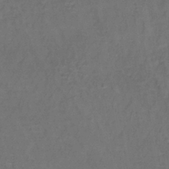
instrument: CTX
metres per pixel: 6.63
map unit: lHb
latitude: -38.1984
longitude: 61.5210
